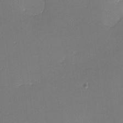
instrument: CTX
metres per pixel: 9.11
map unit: lHvf
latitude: -10.5574
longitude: -103.8583
